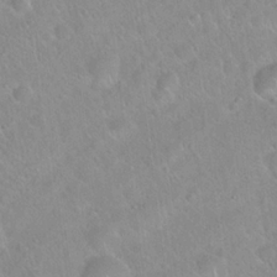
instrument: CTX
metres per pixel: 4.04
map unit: Hto
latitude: 20.7813
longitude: -52.4790
